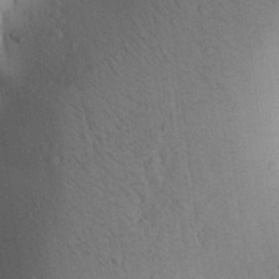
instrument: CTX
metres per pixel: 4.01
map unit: Aa
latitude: 28.5734
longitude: -148.2145
